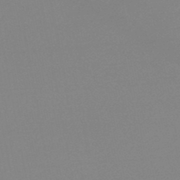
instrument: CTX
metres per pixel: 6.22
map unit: lHb
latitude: -48.0094
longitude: 69.2376
